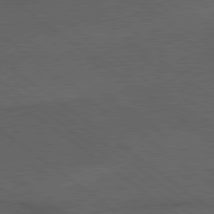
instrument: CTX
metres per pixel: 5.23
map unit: lApd
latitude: 79.7450
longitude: -176.4979
